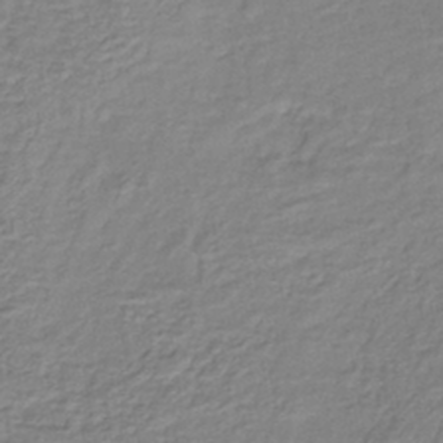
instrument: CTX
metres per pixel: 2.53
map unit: lHb
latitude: -40.5574
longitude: 61.8044
